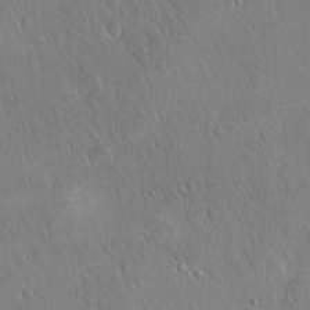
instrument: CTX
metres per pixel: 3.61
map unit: Hto
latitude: 18.0444
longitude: -58.2334
